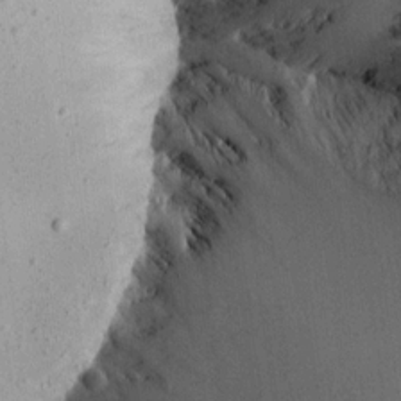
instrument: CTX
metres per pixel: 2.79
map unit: Aa
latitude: 13.1592
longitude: -143.5938
